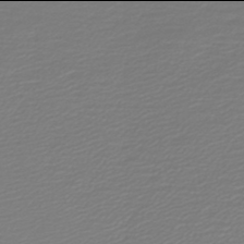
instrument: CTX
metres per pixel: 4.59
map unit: lHb
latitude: -46.0094
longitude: 70.5763
